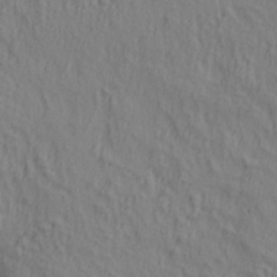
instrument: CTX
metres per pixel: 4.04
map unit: lAa
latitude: 5.1403
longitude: -114.2900
